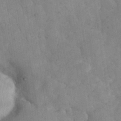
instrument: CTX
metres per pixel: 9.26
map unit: eHh
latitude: 36.4979
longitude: -67.8961
